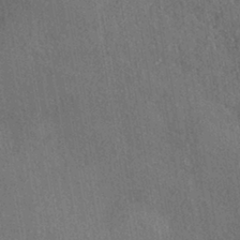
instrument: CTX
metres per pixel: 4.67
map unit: eHh
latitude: -41.5210
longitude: 120.7652
